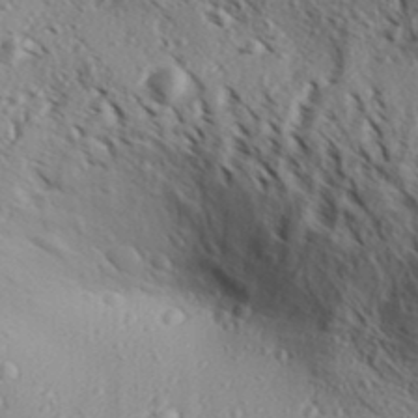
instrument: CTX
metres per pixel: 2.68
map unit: Aa
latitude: 30.1956
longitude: -139.2159
